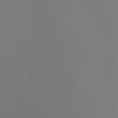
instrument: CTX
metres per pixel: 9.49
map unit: HNhu
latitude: 6.3845
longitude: 7.0675
